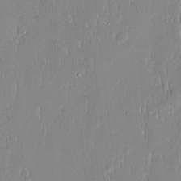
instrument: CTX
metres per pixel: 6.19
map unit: Htu
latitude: -5.6722
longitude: 174.0472
